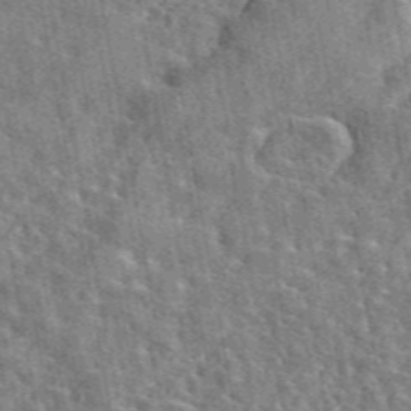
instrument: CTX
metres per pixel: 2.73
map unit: eAb
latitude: 45.3104
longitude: 110.8785
